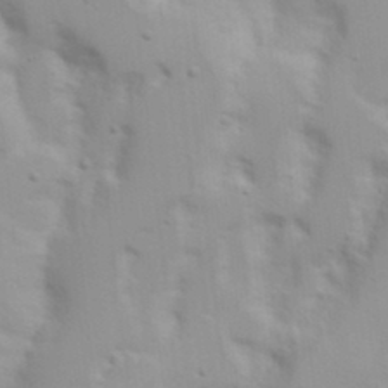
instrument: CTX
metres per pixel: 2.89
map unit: Nhu
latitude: 20.0255
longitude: -73.0648
